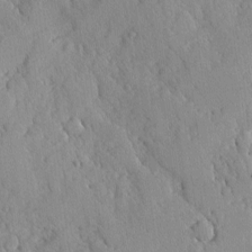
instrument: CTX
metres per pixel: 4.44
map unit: Ave
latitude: -0.3496
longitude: -110.5546
